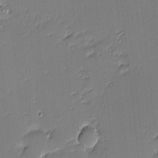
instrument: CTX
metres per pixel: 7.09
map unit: eHh
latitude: -3.4076
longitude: -82.2900
